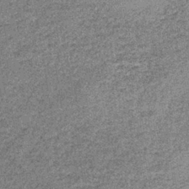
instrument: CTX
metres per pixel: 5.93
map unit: lHb
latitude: -37.6910
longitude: 65.5399
